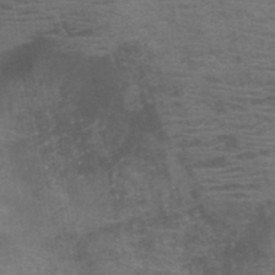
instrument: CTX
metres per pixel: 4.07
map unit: HNb
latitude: -45.8422
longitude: -46.6680
